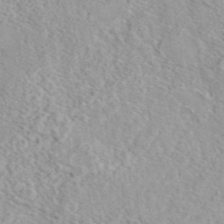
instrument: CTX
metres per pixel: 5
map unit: eAb
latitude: 44.0822
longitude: 114.7085
